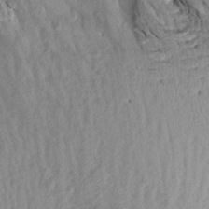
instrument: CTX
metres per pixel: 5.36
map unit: Aa
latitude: 18.9702
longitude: -147.0837
